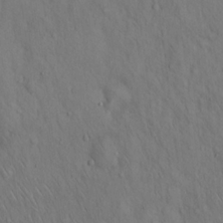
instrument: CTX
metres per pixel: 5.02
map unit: Hto
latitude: 14.6491
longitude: -59.9528
